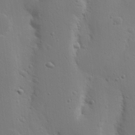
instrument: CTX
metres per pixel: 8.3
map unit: Nhu
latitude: 15.8773
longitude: -78.3279
